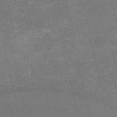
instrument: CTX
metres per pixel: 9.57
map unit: HNb
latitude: -54.0283
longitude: -35.0269
